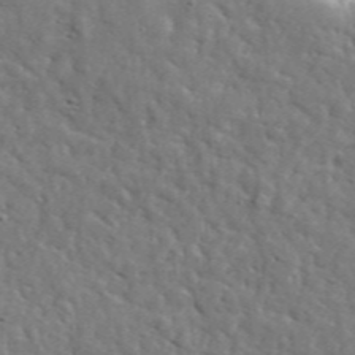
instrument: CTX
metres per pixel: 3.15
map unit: lHvf
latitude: 36.0822
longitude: -86.6112
